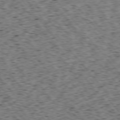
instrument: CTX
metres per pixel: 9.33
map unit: Ap
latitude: -75.9745
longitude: -62.6491
